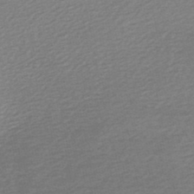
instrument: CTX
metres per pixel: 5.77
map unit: HNb
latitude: -48.3307
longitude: 60.4629
